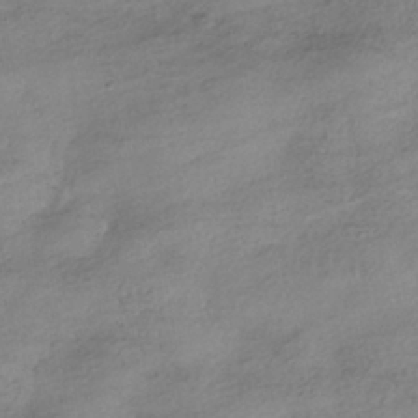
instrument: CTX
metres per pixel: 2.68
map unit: HNhu
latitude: -41.0108
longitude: 99.4265
